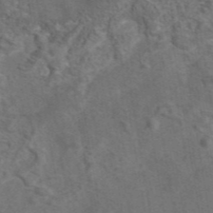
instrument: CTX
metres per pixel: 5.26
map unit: eAb
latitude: 43.5560
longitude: 111.1053
